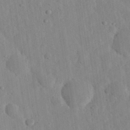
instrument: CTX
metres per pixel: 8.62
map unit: eHh
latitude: 33.0270
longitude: -78.3845
